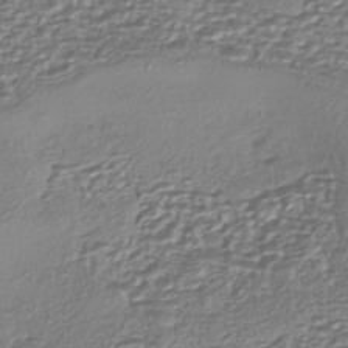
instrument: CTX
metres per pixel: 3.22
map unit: eHh
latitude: -43.0297
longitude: 122.1984
